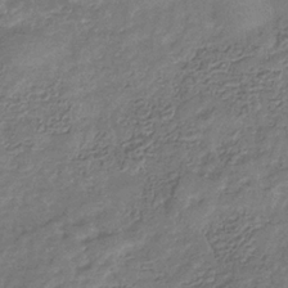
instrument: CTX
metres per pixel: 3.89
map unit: eHb
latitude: -34.9353
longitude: 80.3684
